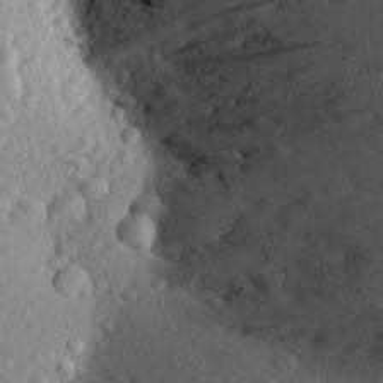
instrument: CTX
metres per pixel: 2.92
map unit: Aa
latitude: 27.3293
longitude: -142.9325
